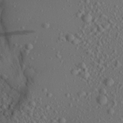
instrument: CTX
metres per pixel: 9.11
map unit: Aa
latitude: 21.1970
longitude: -145.4048
